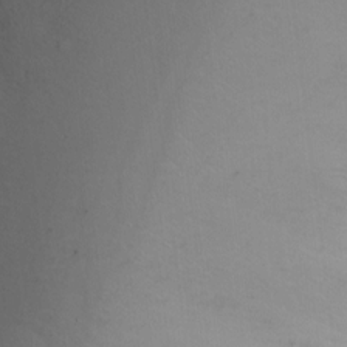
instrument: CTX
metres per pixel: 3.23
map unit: Ht
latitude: -7.3131
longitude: -35.3292
